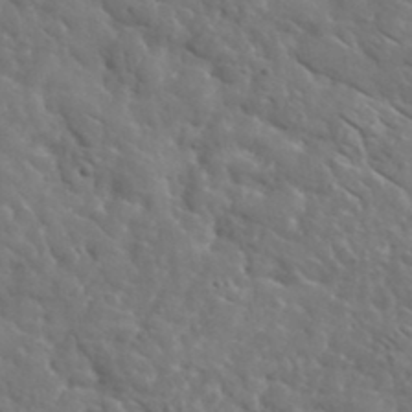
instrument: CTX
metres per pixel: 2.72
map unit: lHvf
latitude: 37.6505
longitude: -92.1766
